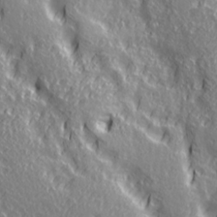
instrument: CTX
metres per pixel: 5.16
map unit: Ave
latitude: 21.3860
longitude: -135.2159
